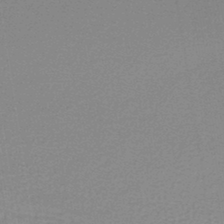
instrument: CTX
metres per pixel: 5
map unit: lHb
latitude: -44.3684
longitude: 56.4818
